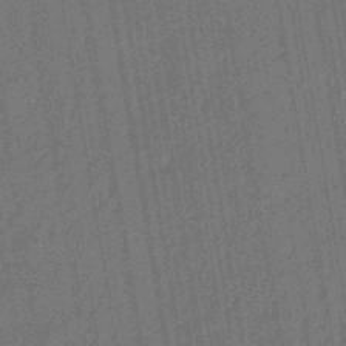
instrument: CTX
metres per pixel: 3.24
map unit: eHb
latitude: -46.2550
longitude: 85.5210
